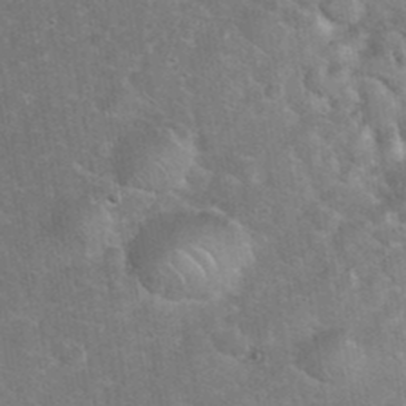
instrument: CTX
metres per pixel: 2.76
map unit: eHh
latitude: 37.4049
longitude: -64.8569
